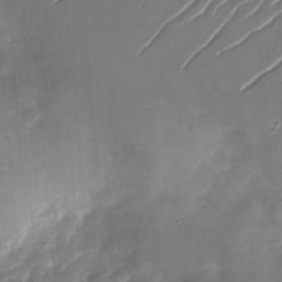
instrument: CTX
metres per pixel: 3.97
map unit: Nhu
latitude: -28.2928
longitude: -73.9717
